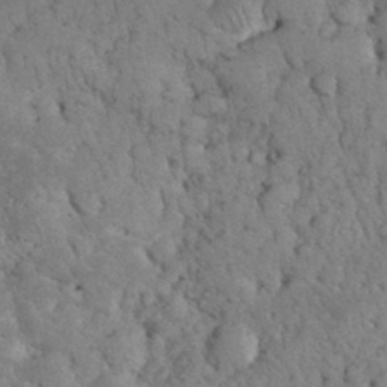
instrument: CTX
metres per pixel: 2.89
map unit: eHh
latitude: 33.3482
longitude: -65.6694
